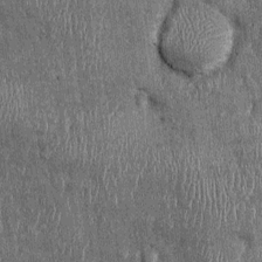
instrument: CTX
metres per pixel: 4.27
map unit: Ht
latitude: -0.1417
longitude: -13.1215
